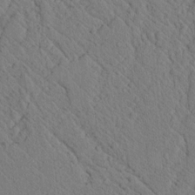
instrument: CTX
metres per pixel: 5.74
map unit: lAvf
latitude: 7.5371
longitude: 160.2740
